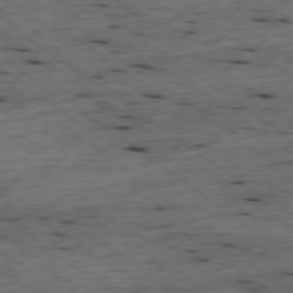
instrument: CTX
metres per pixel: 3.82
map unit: Ap
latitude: -78.8219
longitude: -89.7828
